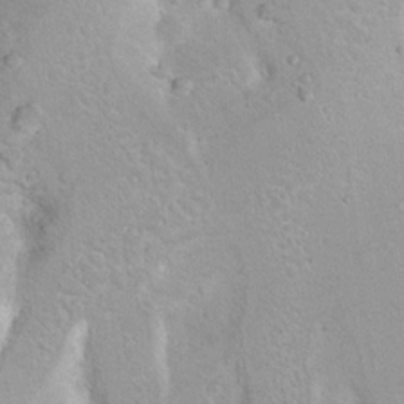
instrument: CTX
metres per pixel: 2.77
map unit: Hto
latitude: 7.5182
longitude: -30.7247
